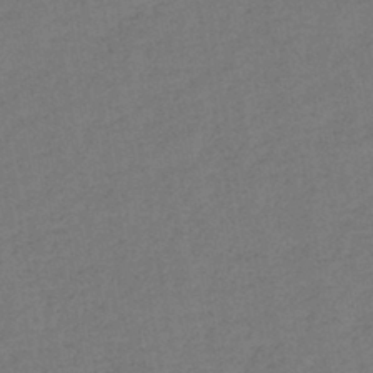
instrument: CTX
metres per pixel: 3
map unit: eHb
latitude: -41.5210
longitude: 79.5399
